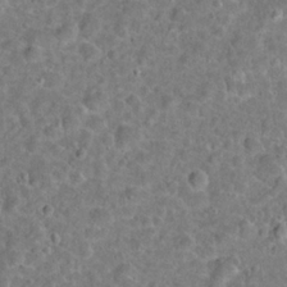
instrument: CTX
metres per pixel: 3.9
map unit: Hto
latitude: 22.1578
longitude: -46.6869
